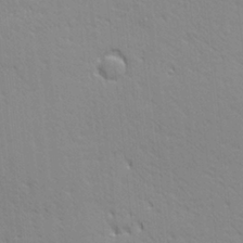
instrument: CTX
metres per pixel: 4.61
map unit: Ave
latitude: 20.9136
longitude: -137.4805
